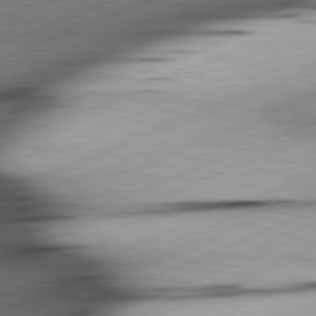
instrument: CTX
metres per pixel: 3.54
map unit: lApd
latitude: 81.8205
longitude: -166.0822
